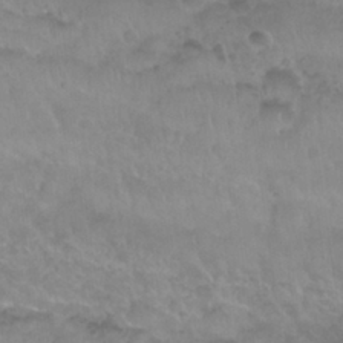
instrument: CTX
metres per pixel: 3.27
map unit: Nhu
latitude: 27.5371
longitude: -53.5560
